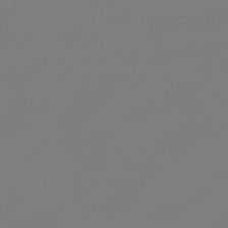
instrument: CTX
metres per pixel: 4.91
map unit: eHb
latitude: -46.3873
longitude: 82.6896
